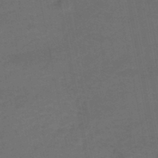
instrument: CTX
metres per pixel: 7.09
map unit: HNhu
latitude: -48.8597
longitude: 100.3684
